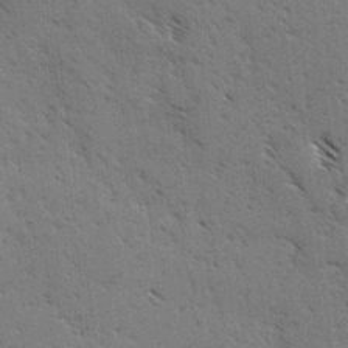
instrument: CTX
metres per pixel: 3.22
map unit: lAvf
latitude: -4.0472
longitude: -112.9891
